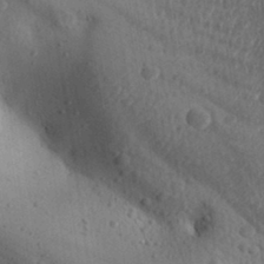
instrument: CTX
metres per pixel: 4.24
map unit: Aa
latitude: 32.1200
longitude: -144.6868
